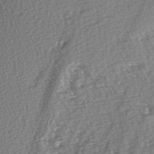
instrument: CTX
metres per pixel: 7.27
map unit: Hve
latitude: 2.8191
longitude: -120.6869
